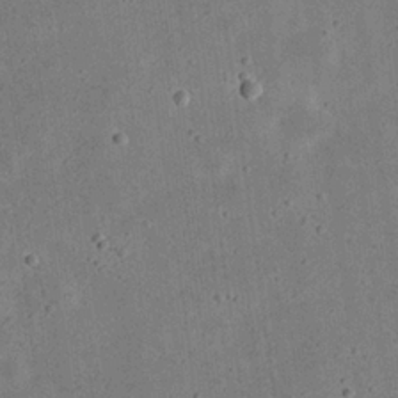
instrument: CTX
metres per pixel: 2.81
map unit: eHh
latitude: 23.5938
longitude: -68.8947
